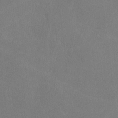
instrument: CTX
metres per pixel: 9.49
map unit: lHvf
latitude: -10.5574
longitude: -100.1578
